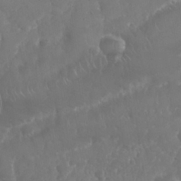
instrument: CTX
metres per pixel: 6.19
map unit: Nhu
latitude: 25.2537
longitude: -62.0822
